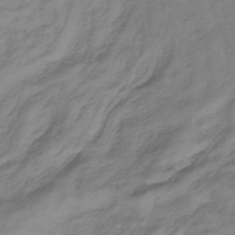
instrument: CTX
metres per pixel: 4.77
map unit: lHb
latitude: -34.1228
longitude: 66.5196
